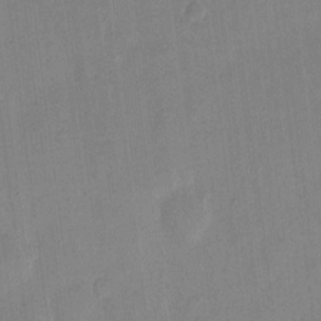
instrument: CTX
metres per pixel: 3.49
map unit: eHh
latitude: 12.5924
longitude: -68.7435
